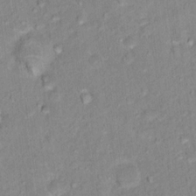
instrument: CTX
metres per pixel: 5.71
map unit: Nhu
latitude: 16.7813
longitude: -32.2334
